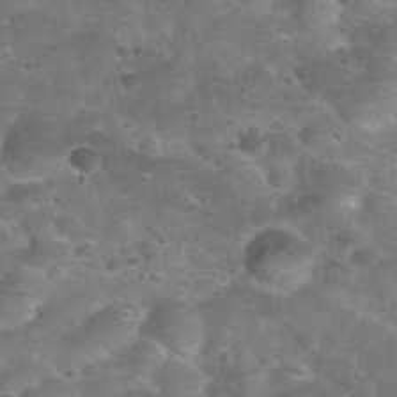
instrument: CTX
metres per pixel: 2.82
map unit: Nhu
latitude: 25.3670
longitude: -52.0822
